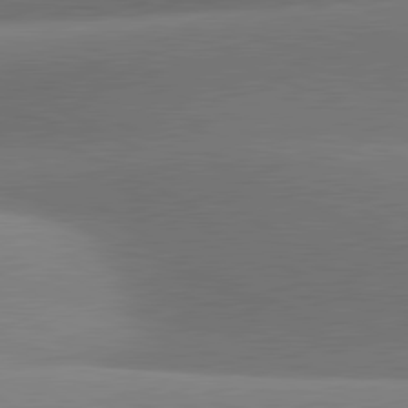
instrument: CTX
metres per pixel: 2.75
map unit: lApd
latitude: 81.3104
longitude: 135.2754
